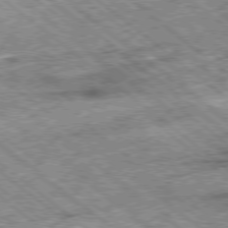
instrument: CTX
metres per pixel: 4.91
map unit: Ap
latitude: -79.1620
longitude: -51.7449
